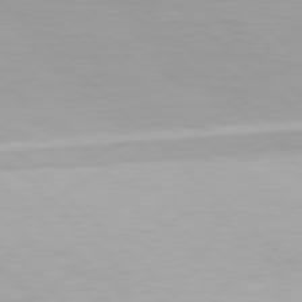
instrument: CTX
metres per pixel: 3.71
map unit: Hpe
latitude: 78.0255
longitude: -167.8583
